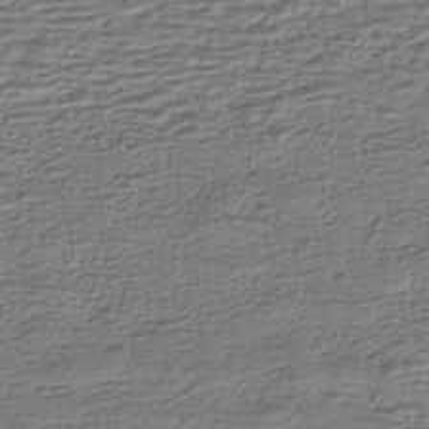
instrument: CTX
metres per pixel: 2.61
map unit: HNhu
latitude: -42.7841
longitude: 100.1227
